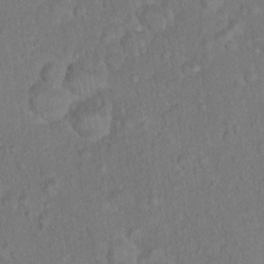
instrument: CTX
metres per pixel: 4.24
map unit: Hto
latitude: 15.1593
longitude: -40.5167
